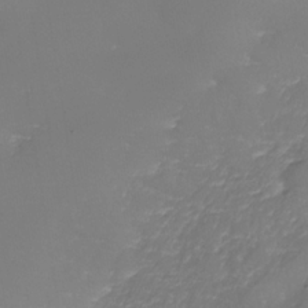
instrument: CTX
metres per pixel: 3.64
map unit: Nhe
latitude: -35.8800
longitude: -86.7057
